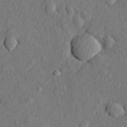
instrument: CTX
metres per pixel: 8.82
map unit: lHvf
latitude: 22.4412
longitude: 143.9178
